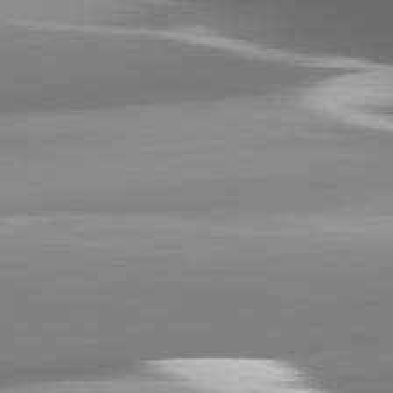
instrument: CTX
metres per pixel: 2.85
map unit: lApd
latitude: 82.0444
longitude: -149.0270
